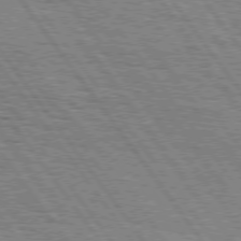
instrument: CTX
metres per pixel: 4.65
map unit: Hpe
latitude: 74.9703
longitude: -152.4412
